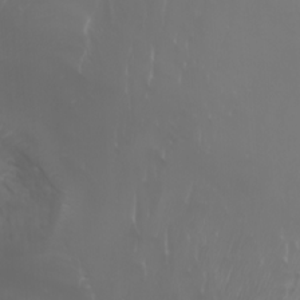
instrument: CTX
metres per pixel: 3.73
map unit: Nhu
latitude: -7.5021
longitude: -82.8569
